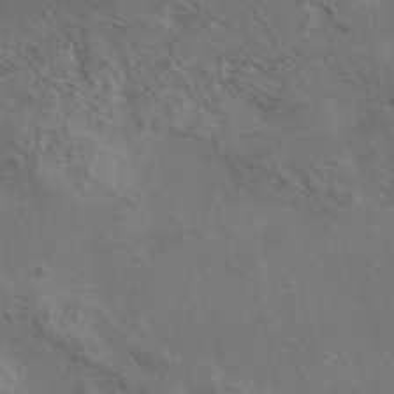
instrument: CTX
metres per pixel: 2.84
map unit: eAb
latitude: 42.1578
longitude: 108.9731
